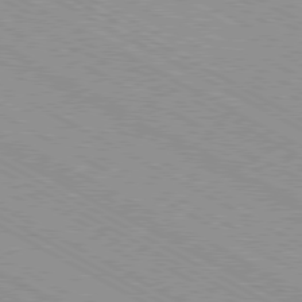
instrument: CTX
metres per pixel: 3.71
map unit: Hpe
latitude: -80.9920
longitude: 16.6897
